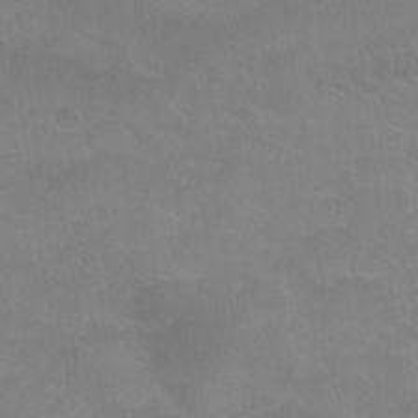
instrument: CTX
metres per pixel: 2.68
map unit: Nhu
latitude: 27.2726
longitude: -54.4979
